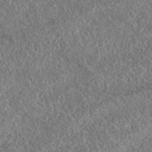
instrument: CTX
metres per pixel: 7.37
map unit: eAb
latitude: 36.9703
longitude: 112.5196
